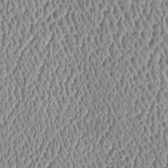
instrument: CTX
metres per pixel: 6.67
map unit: Htu
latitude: -6.2550
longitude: 157.4832
